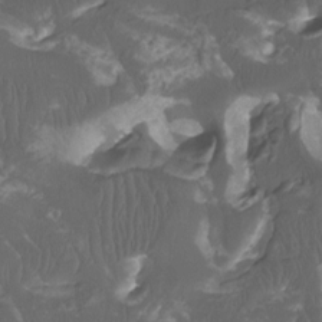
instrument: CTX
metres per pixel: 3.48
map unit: Htu
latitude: -11.7100
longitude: -74.1200
